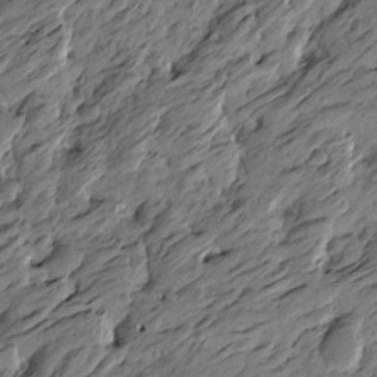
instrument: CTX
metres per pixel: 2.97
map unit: Htu
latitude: -5.8611
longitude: -178.5735
